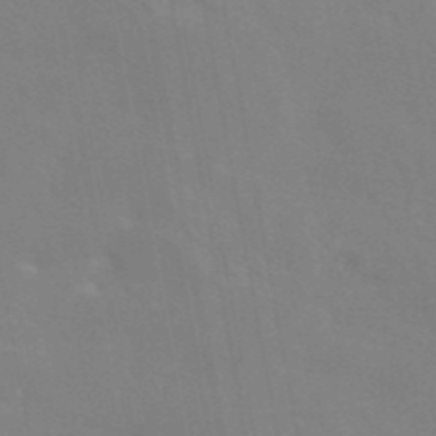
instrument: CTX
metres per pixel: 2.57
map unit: eAb
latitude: 45.2726
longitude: 121.8233
